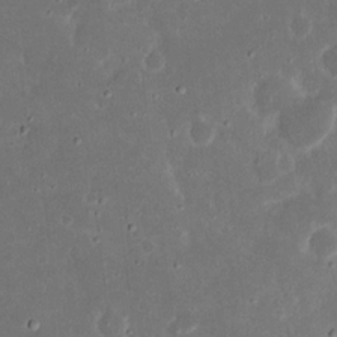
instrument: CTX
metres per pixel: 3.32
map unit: eHh
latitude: 17.1781
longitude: -72.7625
